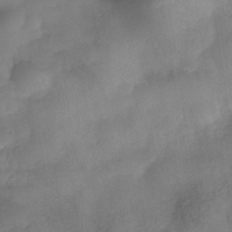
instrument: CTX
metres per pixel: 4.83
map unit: Nhe
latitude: -37.7477
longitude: -147.1781
